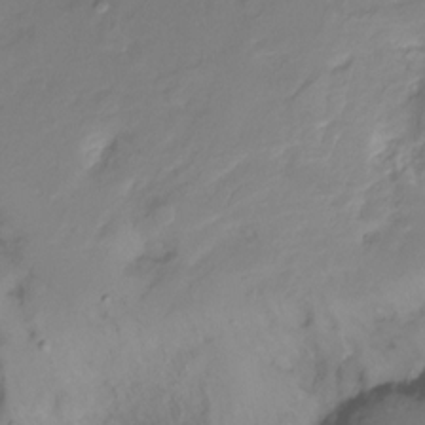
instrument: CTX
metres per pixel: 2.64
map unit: Ht
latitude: -16.0283
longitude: -42.0822
